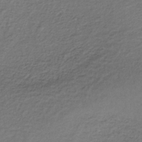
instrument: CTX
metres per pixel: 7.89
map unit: lHb
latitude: -35.9367
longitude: 61.7289
